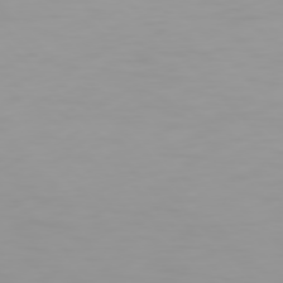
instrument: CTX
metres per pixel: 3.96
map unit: Hpe
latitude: 77.1592
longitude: -163.6505
